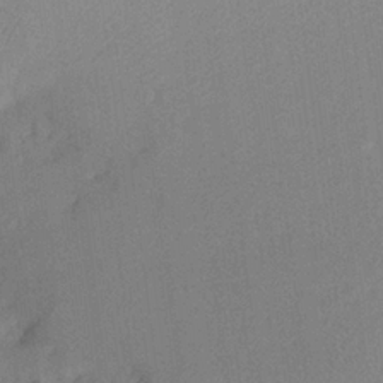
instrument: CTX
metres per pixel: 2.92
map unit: Aa
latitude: 21.6883
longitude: -144.7435
